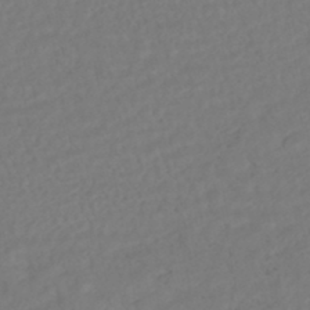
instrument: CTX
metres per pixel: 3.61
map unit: HNhu
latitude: -45.3510
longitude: 103.3888
